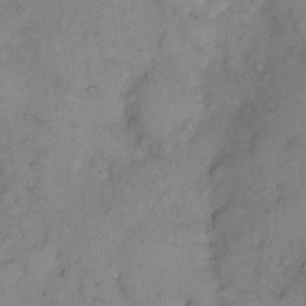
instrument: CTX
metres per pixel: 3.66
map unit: eHh
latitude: 10.9136
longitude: -62.7436
